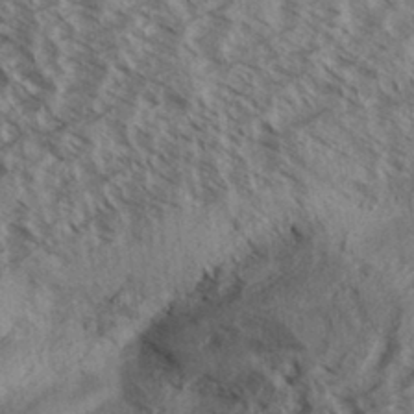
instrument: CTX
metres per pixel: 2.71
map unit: Aa
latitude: 33.4804
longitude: -139.5182
